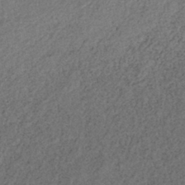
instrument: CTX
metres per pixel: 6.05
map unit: lHb
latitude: -40.2361
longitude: 71.1242
